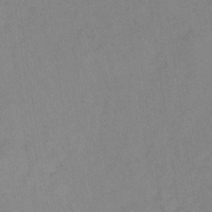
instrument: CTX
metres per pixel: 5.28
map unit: lHb
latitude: -33.5966
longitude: 66.5574
